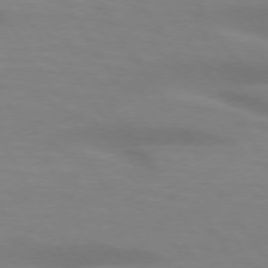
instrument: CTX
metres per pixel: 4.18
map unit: lApd
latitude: 73.4238
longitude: -53.6883
